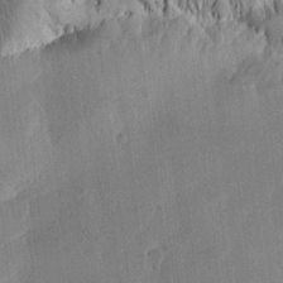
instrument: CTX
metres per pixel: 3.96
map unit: Htu
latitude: -1.7856
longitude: -176.2522
